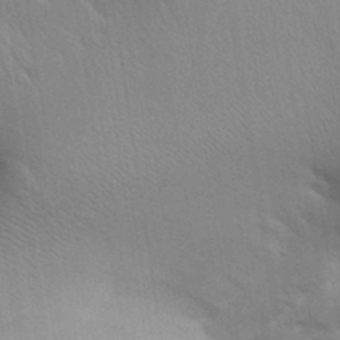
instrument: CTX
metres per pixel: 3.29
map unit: Aa
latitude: 32.6490
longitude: -141.0269
